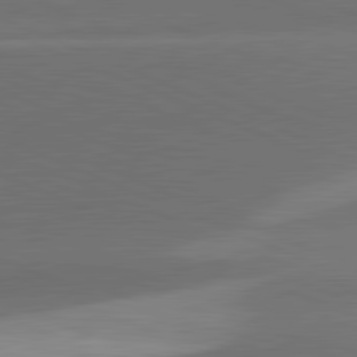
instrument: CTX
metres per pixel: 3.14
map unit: lApd
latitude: 81.7072
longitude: 137.6910
